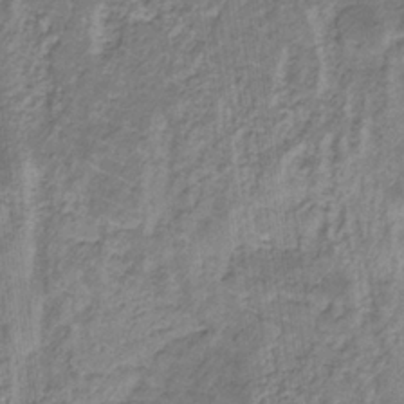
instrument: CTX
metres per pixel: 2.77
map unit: eHb
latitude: -32.6708
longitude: 67.7855
